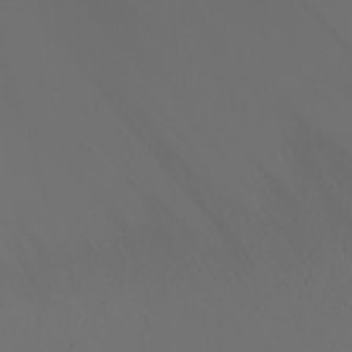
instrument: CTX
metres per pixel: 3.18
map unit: Nhu
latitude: -7.4076
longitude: -90.3656
